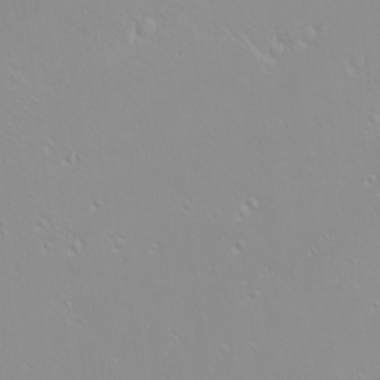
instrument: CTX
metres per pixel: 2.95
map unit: eHh
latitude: -9.9556
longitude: -68.3089
